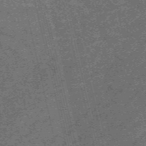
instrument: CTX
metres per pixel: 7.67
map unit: HNb
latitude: -55.6533
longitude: -45.7260
